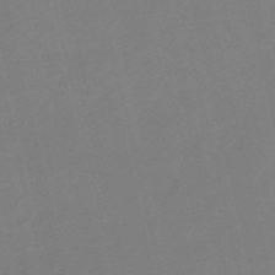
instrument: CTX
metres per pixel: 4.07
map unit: HNb
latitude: -53.4265
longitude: -48.3089
